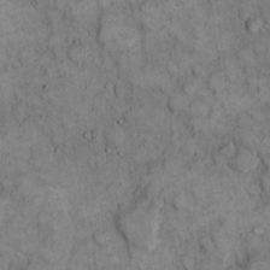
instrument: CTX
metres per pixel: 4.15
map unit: eHh
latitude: 12.0255
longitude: -64.4601
